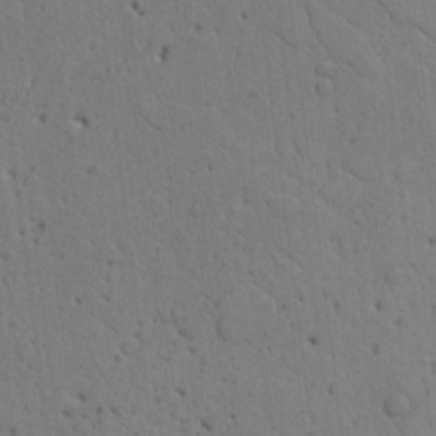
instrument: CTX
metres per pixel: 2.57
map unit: Htu
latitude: -3.3887
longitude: 170.2173
